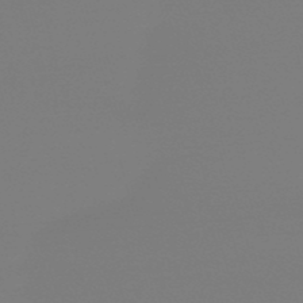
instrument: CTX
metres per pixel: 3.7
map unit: eHb
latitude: -50.4062
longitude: 68.6518
